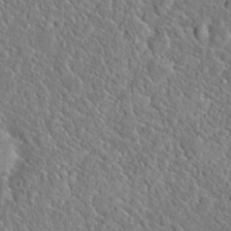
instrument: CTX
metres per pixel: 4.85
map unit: Hto
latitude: 20.2523
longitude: -44.8380
